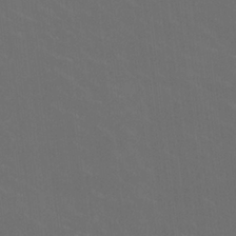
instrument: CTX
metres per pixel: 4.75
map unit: HNhu
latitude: 0.7624
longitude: -2.3656
